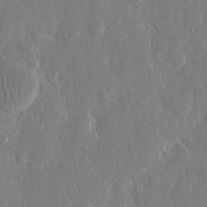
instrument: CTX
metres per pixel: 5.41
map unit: eHh
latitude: 12.2901
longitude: -71.2915
